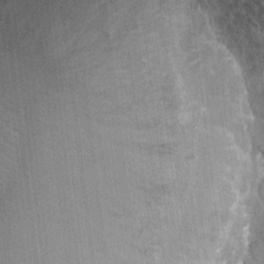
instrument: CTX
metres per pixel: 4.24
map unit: Nhu
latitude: 6.6490
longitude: -20.2900
